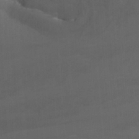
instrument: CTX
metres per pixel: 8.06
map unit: Nhu
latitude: -9.6344
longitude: -77.4048
